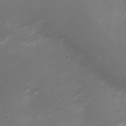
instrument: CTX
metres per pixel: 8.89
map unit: Ht
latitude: 1.3292
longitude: -19.9717
